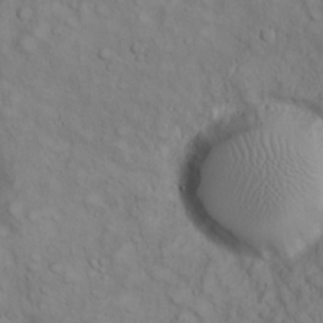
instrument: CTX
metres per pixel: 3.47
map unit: eHh
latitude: 22.8758
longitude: -61.0080
